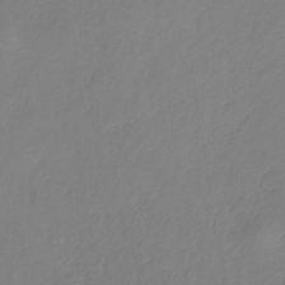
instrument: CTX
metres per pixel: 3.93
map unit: HNb
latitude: -34.2550
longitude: 55.2754
